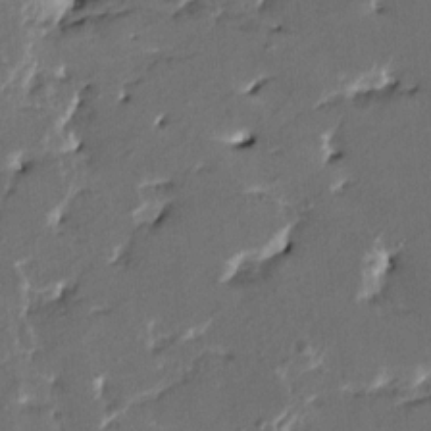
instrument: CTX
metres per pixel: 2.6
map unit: HNhu
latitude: 4.8191
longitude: -5.8205
